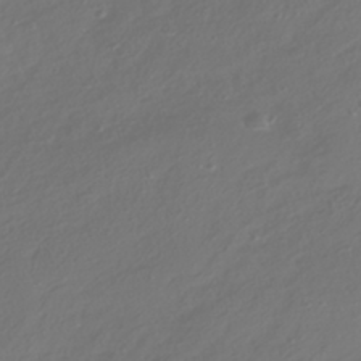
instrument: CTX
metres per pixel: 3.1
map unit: HNhu
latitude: -41.8611
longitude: 106.3496
